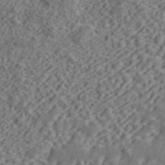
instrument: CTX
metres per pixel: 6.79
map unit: ANa
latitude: 44.4979
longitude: 45.6155
